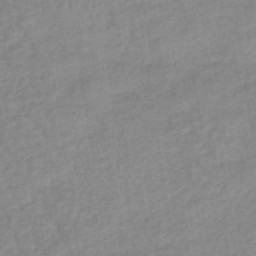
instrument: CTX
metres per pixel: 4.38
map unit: eHb
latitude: -45.4643
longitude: 84.9919
